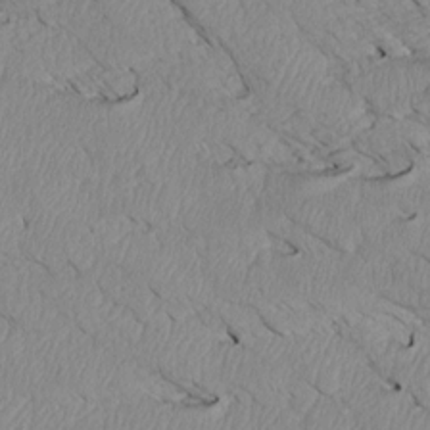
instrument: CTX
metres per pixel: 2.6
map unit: Htu
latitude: 3.5182
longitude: 152.4818
